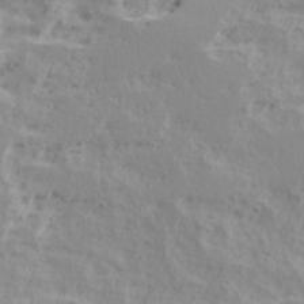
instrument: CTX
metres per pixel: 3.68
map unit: Ave
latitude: 15.9528
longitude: -137.6883
